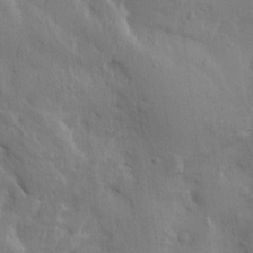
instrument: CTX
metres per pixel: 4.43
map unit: Htu
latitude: -3.0675
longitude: 156.6896
